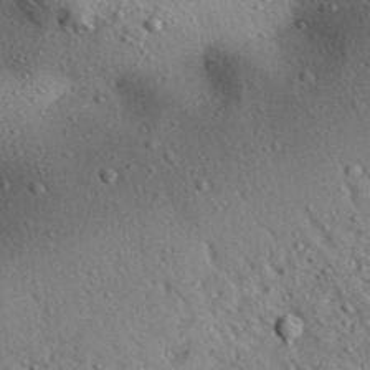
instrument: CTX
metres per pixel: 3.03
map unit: Aa
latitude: 31.3482
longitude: -134.5923
